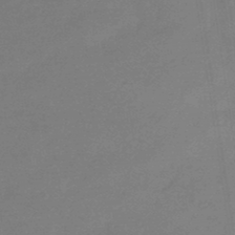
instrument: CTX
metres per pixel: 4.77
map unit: eHb
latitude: -45.3888
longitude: 86.2928
